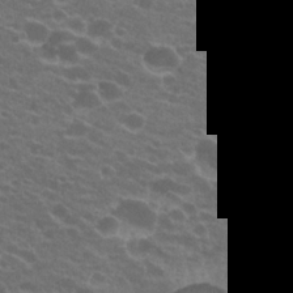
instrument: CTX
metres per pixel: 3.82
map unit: Hto
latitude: 21.8961
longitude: -37.1403
